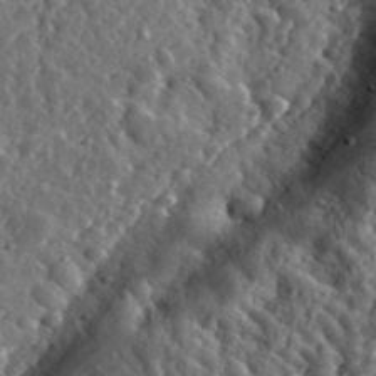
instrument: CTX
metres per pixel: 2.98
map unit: eHh
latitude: 34.8947
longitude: -80.1200
